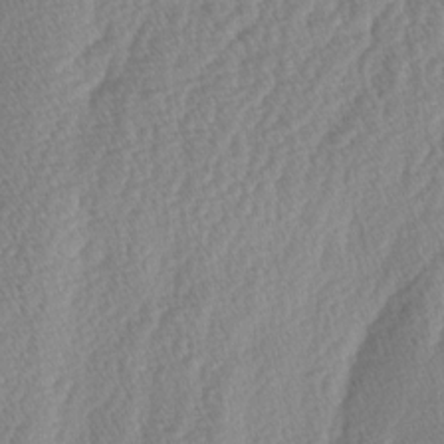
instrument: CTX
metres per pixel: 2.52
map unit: lAa
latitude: -4.6518
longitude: -130.2712
